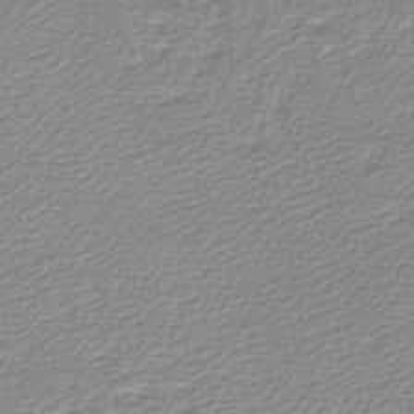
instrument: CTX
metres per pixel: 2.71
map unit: lHb
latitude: -46.6329
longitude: 60.0472
